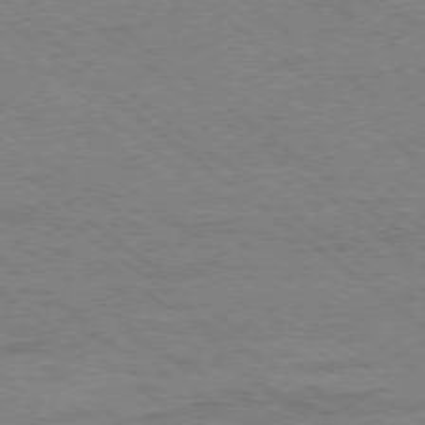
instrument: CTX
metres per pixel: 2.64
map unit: Ap
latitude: -79.1809
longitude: -83.9717
